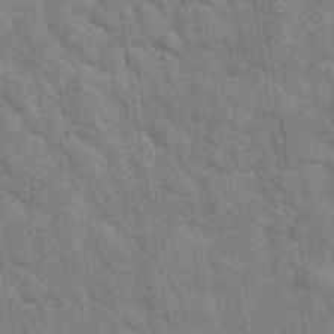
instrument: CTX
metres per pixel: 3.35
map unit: eHh
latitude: 37.3860
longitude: -66.1388
